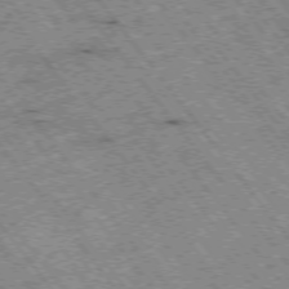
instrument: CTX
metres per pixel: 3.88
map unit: Hpe
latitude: -75.7100
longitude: -20.9325
